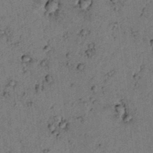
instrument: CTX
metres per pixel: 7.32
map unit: lAvf
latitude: 4.8758
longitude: 158.7652
